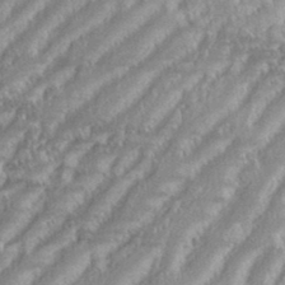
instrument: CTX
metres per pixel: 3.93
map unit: eHh
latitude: 35.2914
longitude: -133.1025
